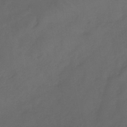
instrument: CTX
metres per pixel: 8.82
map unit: lHb
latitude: -39.0864
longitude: 70.8219
